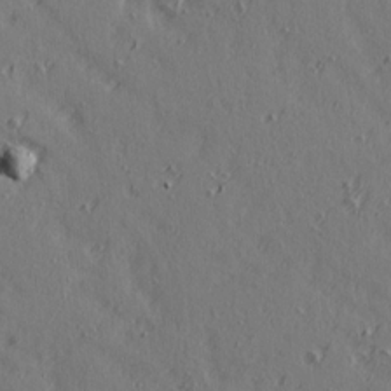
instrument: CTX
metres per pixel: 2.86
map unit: Ave
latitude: 14.3468
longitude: -106.0444
